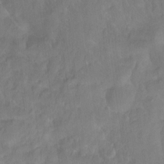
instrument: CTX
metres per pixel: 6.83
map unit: Hto
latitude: -12.0850
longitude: -39.1970
